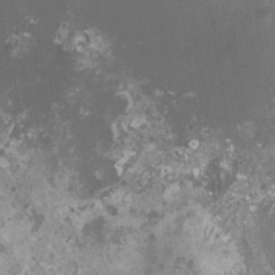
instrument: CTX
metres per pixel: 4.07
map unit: HNhu
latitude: 1.3859
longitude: 0.8786
